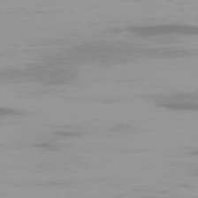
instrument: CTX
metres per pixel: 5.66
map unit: Ap
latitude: -77.5210
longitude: -72.4979
